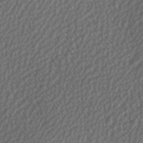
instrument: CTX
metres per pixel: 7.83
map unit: Hve
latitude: 2.3467
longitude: -121.2726
